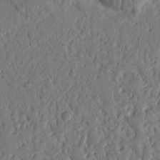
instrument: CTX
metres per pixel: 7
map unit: Nhu
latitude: 18.9513
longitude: -78.1578
